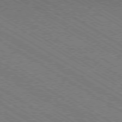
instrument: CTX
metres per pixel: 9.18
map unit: Ap
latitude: -79.5777
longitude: -79.2537
